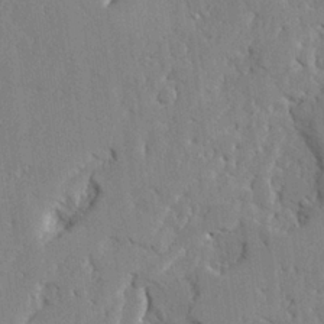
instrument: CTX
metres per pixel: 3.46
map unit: Ave
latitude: 23.6316
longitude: -130.1767
